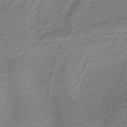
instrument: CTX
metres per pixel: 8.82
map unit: HNb
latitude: -35.5399
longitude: 59.4643
